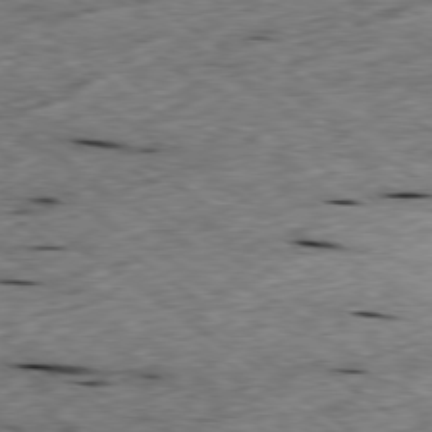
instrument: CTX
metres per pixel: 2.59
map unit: Ap
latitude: -79.3509
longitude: -87.6883
